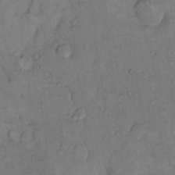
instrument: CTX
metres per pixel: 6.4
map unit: Hto
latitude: 11.1025
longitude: -61.1214
